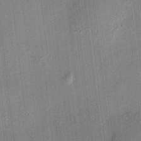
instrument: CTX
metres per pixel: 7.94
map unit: HNhu
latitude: 12.1011
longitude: 9.8989
